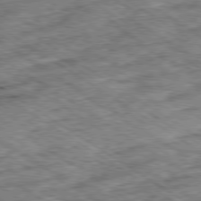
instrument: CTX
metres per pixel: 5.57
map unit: Ap
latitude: -79.9745
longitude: -49.9150
